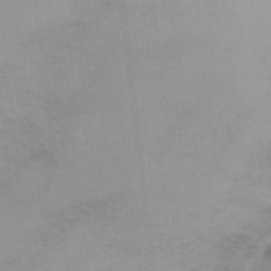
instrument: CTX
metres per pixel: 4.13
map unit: Ht
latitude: 4.4223
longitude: -28.0255
